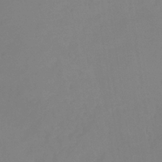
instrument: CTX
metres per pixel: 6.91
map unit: eHb
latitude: -33.8612
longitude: 78.4251
